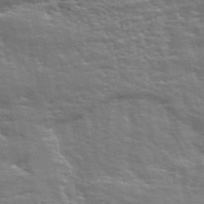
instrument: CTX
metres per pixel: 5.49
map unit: ANa
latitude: 48.1578
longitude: -76.7057
